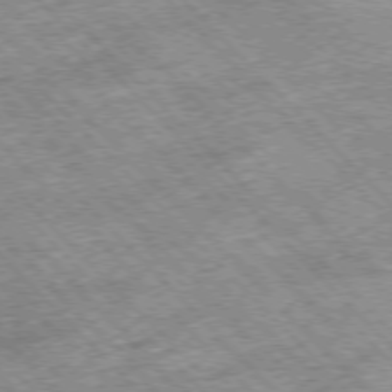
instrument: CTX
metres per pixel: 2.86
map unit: Hpe
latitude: -77.1053
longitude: 13.4077
